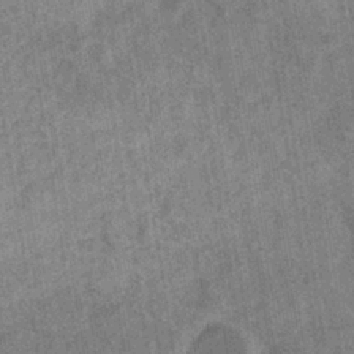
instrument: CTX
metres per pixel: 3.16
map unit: eHb
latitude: -35.3132
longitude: 76.8408
